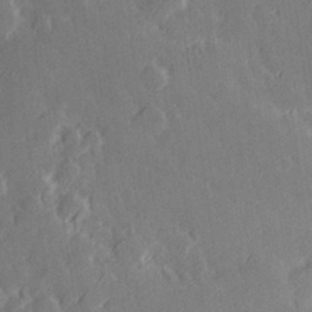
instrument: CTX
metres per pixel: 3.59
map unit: Hve
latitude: 27.7072
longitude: 145.2187
